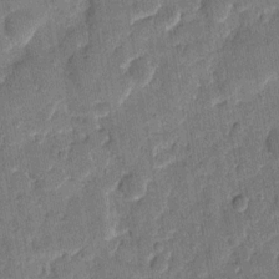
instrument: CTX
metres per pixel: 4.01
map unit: eHh
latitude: 8.7435
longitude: -66.5923
